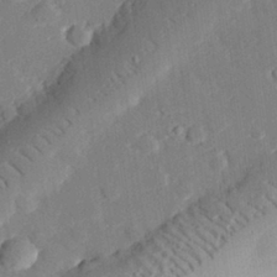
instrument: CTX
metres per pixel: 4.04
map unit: eHh
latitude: 28.4412
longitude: -82.0633
